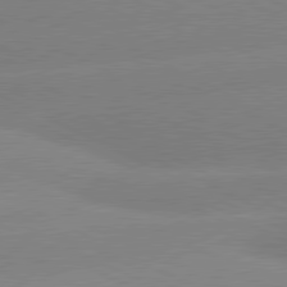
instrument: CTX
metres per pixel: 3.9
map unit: lApd
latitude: 80.7057
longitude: -154.9892
